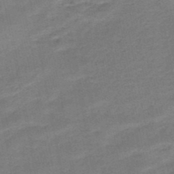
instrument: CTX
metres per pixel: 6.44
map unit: HNb
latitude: -48.3873
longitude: -42.1767
